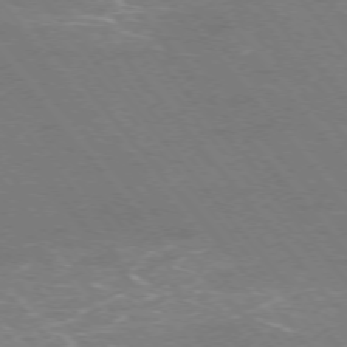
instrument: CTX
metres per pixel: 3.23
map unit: Ap
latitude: -75.7667
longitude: -74.4223
